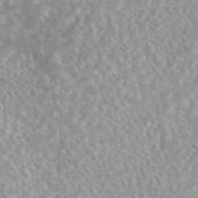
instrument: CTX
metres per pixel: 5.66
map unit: eAb
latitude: 44.4412
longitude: 109.1620
